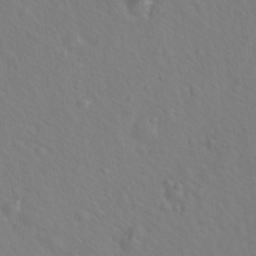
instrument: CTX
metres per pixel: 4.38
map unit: Hto
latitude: 19.8772
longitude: -54.4601
